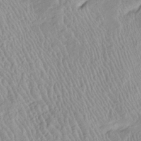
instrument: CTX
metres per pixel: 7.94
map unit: Htu
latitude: -6.6518
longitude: 152.6518
